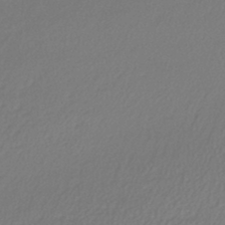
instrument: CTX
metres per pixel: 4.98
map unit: lHb
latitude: -43.2753
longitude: 70.7841
